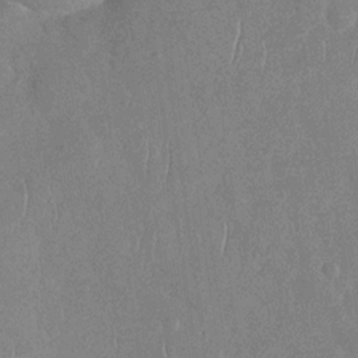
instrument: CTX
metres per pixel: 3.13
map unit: Nhu
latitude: -29.8989
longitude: -60.1766
